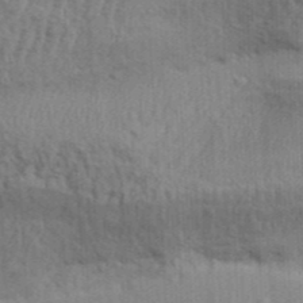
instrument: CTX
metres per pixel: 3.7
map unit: Aa
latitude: 31.1781
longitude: -135.3292
